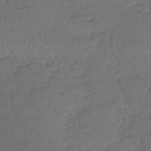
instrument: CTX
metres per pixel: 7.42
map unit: lHb
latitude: -39.7100
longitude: 68.4440
